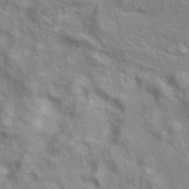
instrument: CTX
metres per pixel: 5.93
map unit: eAb
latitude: 34.8191
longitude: 111.3887
